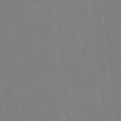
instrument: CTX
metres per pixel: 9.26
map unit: eHb
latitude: -44.6141
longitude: 87.5777
